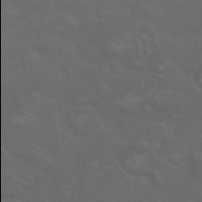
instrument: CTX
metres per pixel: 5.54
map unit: Nhu
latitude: 24.3656
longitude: -53.9906
